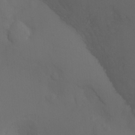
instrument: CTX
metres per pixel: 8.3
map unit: Ht
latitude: -10.9731
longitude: -34.7624
